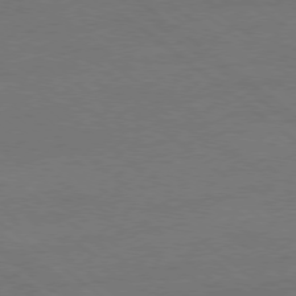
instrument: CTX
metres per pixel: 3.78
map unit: Ap
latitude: -79.0675
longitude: -54.7057
